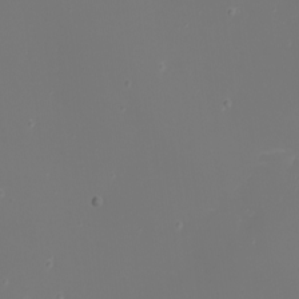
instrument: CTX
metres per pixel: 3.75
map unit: eHh
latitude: -5.8800
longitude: -88.2712
